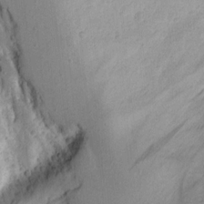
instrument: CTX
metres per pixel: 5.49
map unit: Aa
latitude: 13.7639
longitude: -140.9135
